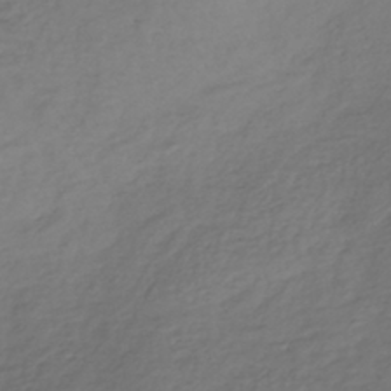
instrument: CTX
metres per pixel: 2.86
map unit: lHb
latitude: -39.3699
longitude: 70.0661
